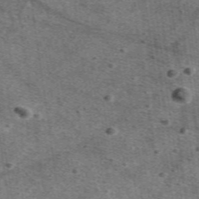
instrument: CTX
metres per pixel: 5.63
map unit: eAb
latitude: 48.1389
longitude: 115.7100
